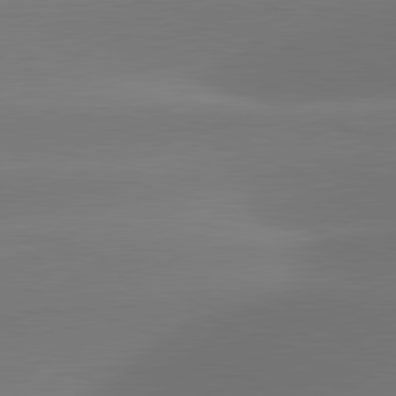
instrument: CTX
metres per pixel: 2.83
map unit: lApd
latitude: 81.6127
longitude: -163.4427
